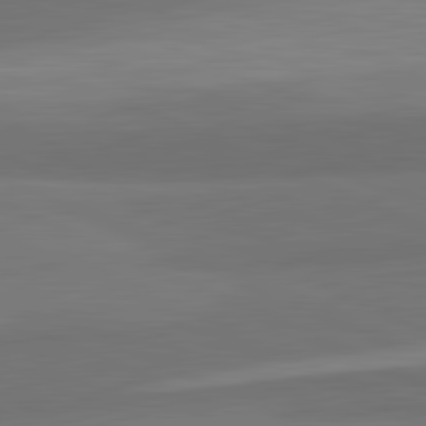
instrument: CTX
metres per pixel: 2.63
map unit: lApd
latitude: 82.4034
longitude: 157.3510
